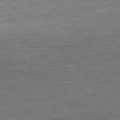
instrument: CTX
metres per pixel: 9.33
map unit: Ap
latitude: -79.1242
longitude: -102.5546
